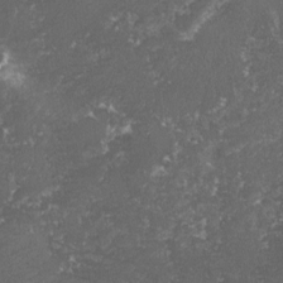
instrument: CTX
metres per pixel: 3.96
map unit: lHvf
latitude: -15.2376
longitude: -99.3481
